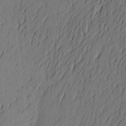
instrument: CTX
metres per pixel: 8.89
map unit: Aa
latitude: 23.2915
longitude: -148.9325
